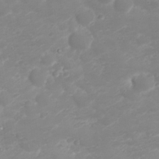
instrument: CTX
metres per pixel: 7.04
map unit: Nhu
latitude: 23.3104
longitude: -61.3292
